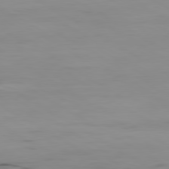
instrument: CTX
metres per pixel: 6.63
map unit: Hpe
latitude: -80.5763
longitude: 18.4062
